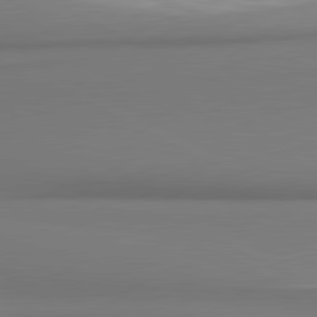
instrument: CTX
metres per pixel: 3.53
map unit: lApd
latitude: 81.0080
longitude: 177.1809
